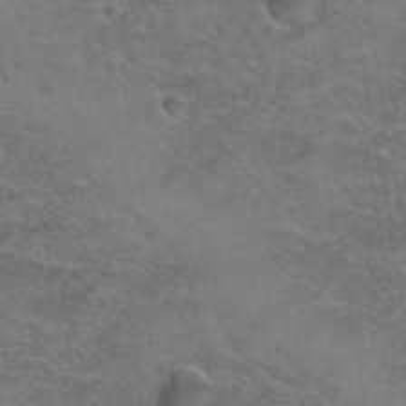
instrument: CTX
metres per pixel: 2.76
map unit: Hto
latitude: 38.5735
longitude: -42.7057
